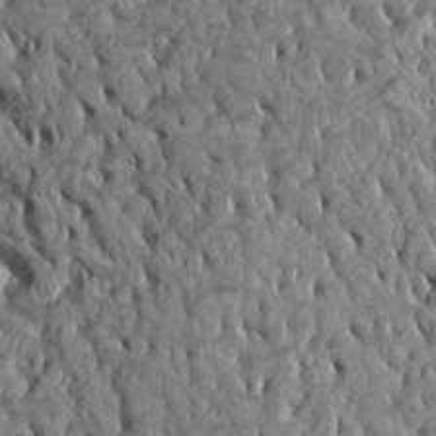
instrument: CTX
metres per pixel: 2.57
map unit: Ht
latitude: -2.8785
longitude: -15.2537
